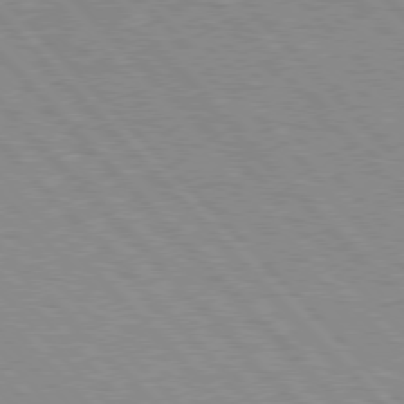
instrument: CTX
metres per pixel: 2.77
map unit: Hpe
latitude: 76.1955
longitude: -126.9514
